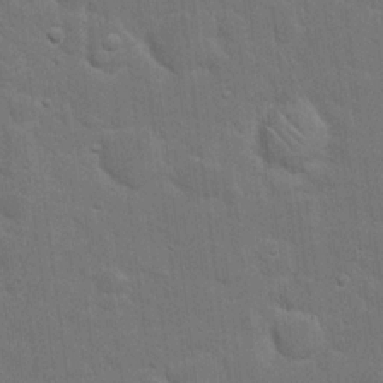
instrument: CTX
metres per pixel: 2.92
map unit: eHh
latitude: 19.8583
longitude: -62.2334
